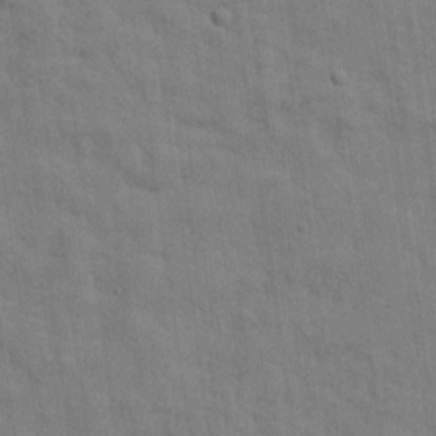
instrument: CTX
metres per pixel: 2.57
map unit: eHh
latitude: 24.7057
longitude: -79.6316
